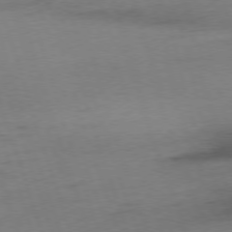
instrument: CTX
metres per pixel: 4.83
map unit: Ap
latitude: -76.2928
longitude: -72.8002
